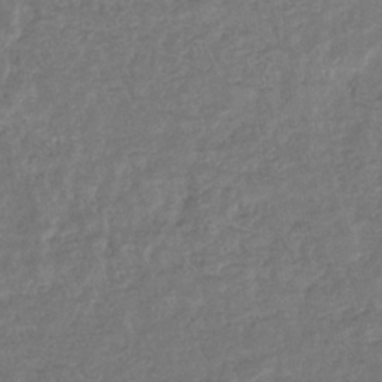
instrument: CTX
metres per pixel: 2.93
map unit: eHb
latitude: -34.4062
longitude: 76.7841
